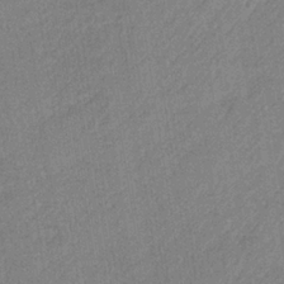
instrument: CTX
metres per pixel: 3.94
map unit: HNb
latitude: -34.0094
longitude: 62.7463
